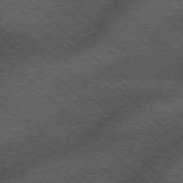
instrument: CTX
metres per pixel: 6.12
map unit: Hpe
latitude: 77.3481
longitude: -153.7261
